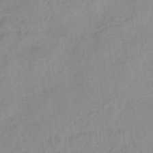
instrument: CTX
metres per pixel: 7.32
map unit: eHb
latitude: -45.5966
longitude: 85.1053
